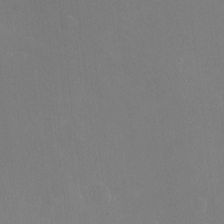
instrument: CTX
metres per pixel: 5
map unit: Nhu
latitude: -6.2550
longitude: -47.8017
